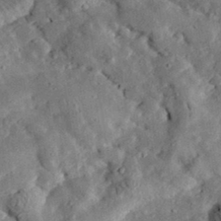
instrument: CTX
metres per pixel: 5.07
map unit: lHvf
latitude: 32.6868
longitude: -83.5371
